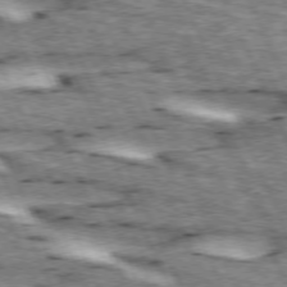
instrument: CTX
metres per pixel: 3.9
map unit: lApd
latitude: 73.3671
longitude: -54.0822
